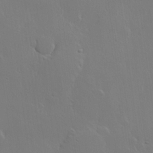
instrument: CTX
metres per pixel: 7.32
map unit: Hve
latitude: 22.8191
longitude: 145.6533
